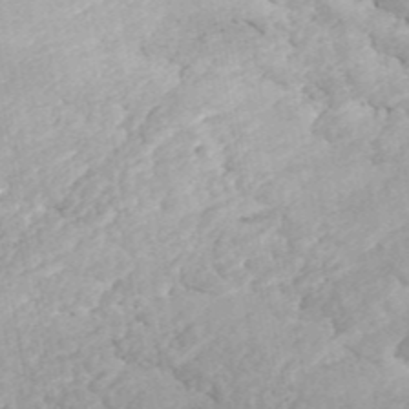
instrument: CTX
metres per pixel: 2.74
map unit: ANa
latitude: 44.1767
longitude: 37.7477
